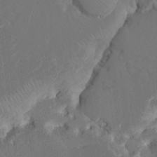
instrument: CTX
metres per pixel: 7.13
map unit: HNhu
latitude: 6.3845
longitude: -6.4790
